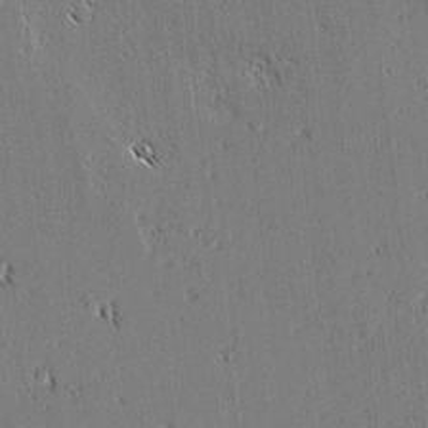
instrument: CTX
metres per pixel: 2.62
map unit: lAvf
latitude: 2.2522
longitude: -106.5735
